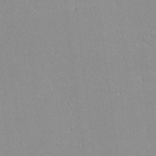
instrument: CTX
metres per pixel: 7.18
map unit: lHvf
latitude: -12.5007
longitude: -104.9325
